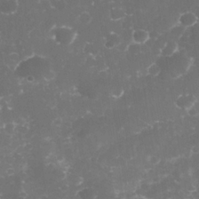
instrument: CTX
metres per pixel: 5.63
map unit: Nhe
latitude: -35.0297
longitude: -145.2348
